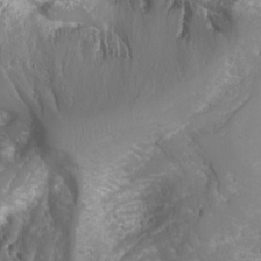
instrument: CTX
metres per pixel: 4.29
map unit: Nhu
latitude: -9.8233
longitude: -69.4426
